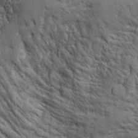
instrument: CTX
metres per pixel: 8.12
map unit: Aa
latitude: 26.0633
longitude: -127.6883
